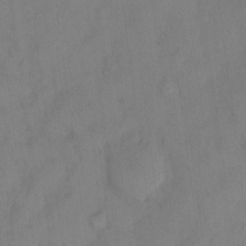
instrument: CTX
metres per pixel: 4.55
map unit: eHh
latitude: 13.4804
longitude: -62.2145
